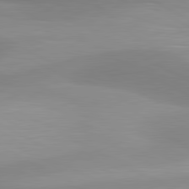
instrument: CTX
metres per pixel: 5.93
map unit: lApd
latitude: 80.7813
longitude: 123.1620
